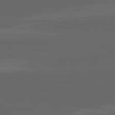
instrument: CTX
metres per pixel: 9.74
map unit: lApd
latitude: 82.1011
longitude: -168.7813
